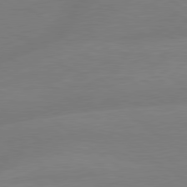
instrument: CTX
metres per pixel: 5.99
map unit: lApd
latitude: 79.4427
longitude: -148.4223
